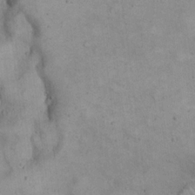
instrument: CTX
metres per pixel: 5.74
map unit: eHh
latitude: 21.4805
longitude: -59.8205
